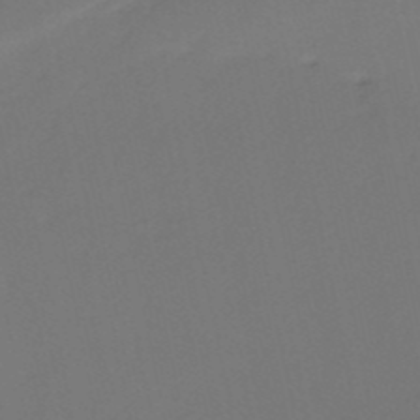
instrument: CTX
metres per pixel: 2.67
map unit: HNb
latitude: -51.5966
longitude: -46.7624
